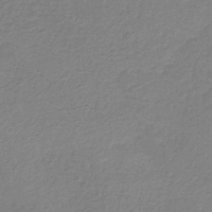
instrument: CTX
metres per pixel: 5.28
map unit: HNb
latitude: -33.7100
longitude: 55.6533
